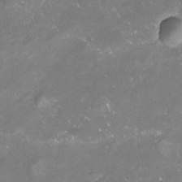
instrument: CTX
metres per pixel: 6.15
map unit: Nhu
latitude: -23.2187
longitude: -57.6693
